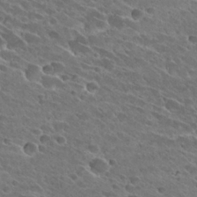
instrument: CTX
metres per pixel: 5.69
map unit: Hto
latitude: 27.4049
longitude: -42.1011
